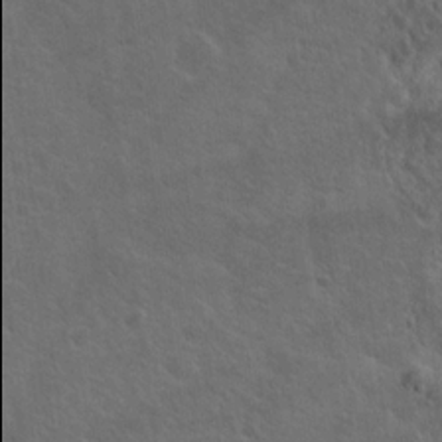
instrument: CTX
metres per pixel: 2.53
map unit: Hto
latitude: 19.6127
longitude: -53.9906
